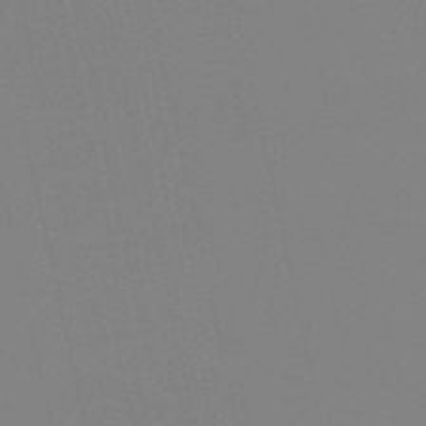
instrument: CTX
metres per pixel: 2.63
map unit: HNb
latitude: -53.7099
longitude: -36.6113
